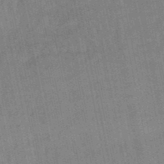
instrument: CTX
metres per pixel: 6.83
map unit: lHb
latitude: -49.0865
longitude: 74.8408
